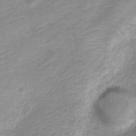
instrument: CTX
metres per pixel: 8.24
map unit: Nve
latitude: -19.4832
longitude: 108.7841
